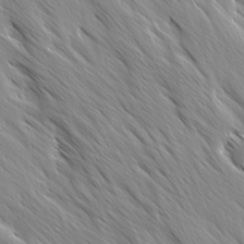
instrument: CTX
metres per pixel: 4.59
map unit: Ave
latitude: -1.1432
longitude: -112.6112
